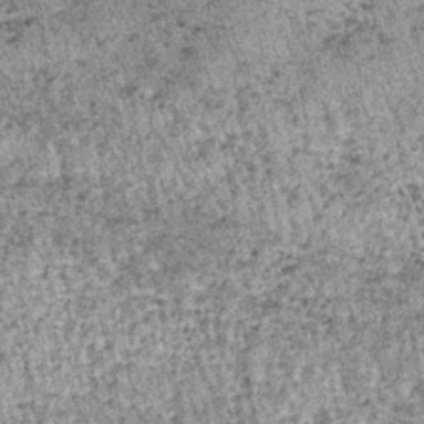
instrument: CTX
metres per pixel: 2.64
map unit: lHb
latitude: -37.0486
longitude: 66.5952
